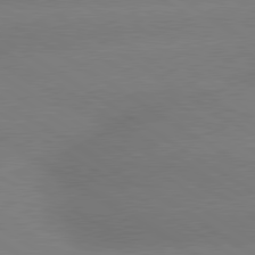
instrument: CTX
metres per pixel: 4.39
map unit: lApd
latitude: 80.0444
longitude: -148.6868
